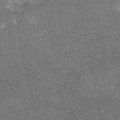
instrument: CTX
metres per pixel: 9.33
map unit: eAb
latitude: 47.8773
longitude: 115.0108
